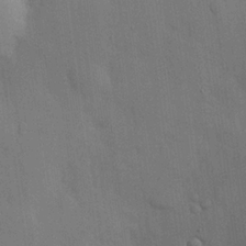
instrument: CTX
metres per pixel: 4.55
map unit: Hve
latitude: 19.6694
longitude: 151.1053
